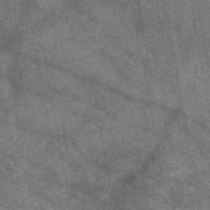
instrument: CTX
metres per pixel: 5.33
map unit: eAb
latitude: 47.5749
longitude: 122.1606
